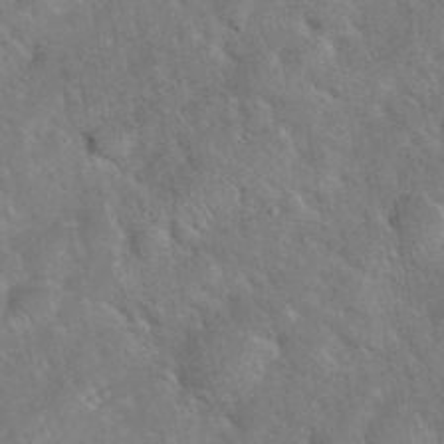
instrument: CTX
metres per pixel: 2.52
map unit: eHh
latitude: 37.6694
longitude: -65.1592
